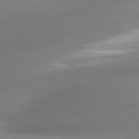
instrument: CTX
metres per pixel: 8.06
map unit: lApd
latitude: 80.4790
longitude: -163.9906
